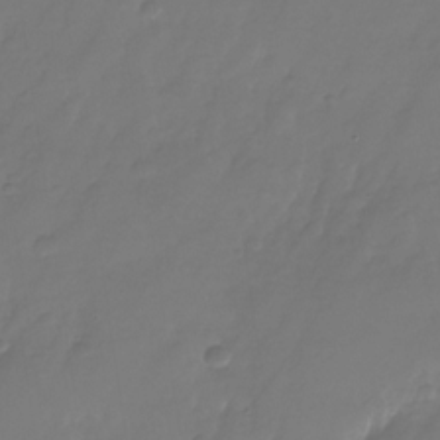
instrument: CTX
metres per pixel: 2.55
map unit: Nhu
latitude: -26.8408
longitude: -71.1214
